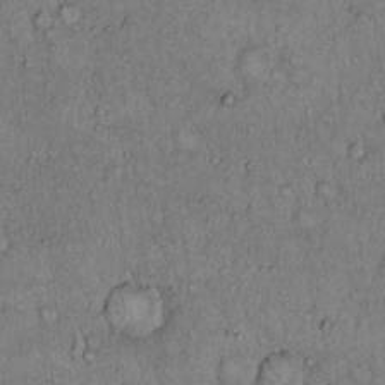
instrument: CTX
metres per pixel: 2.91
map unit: Hto
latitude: 14.1956
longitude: -57.2536
